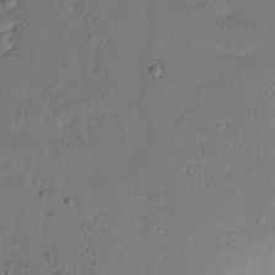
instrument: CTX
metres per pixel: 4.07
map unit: lAvf
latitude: 8.8947
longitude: 167.0108
